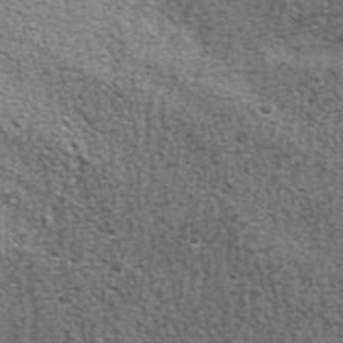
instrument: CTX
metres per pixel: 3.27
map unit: ANa
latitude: 39.5371
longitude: -90.7813
